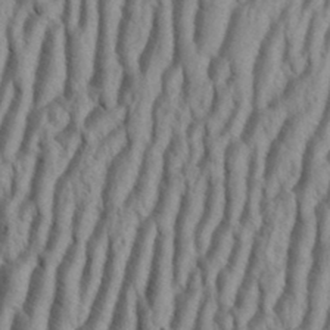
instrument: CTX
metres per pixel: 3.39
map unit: eHh
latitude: 34.3845
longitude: -138.1011
